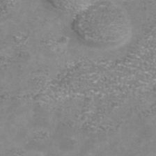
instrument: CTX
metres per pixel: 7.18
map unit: Nhu
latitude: -41.3887
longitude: -85.2726
